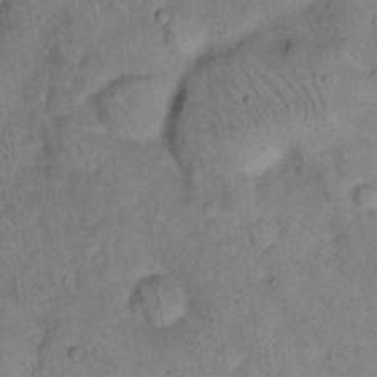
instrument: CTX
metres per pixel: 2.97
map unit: eHh
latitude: 15.0648
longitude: -64.8947
